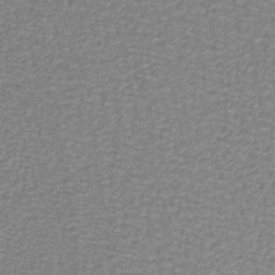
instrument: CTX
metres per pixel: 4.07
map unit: lHb
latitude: -40.2361
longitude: 62.3495
